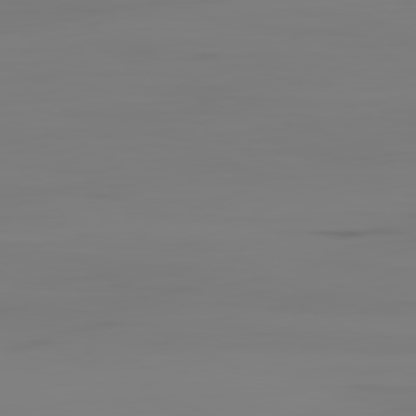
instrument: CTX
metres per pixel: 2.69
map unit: Ap
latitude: -80.5196
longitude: -58.8758
